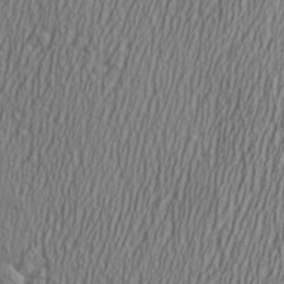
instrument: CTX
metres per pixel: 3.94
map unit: Aa
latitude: 27.0270
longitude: -135.9717
